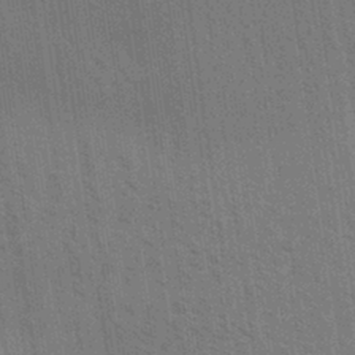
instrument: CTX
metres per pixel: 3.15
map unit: Aa
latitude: 31.7450
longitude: -139.5371
